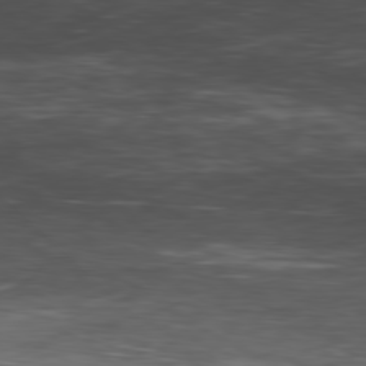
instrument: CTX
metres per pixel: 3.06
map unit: Hpe
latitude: -80.4818
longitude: 18.9920
